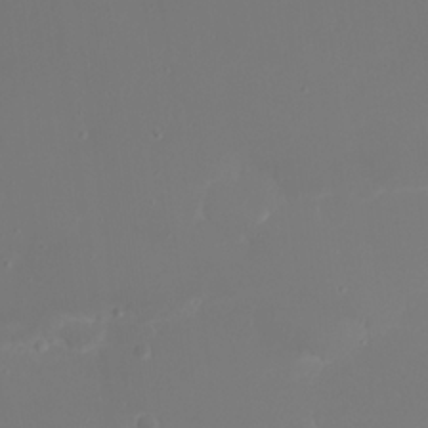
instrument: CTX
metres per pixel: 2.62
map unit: Nhu
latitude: 22.1011
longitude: -64.1200
